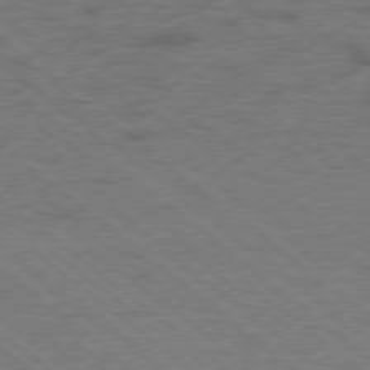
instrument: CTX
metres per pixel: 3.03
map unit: Hpe
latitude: -78.9541
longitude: -15.8962
